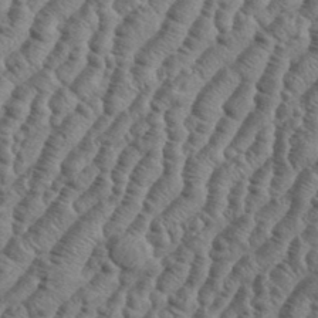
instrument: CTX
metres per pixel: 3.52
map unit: eHh
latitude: 37.1026
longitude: -136.8380
